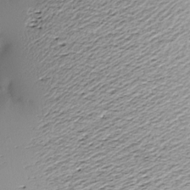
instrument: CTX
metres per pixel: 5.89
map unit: Nve
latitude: -8.6518
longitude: 173.2187
